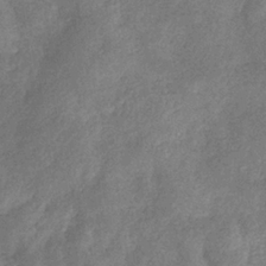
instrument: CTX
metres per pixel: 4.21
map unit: eHb
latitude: -33.8234
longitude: 76.5952
